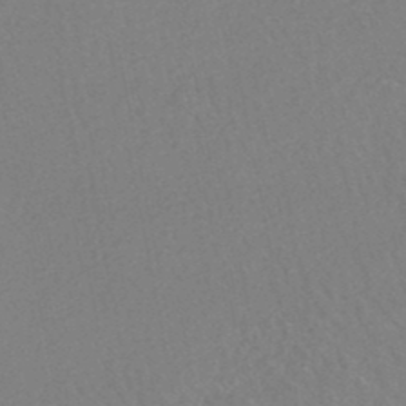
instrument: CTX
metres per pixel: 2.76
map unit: HNhu
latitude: -47.8233
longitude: 103.0864
